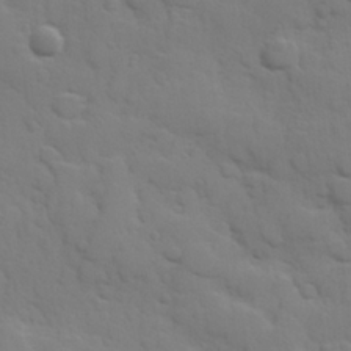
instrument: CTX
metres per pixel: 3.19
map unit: Hve
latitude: 24.4978
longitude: 148.3685
